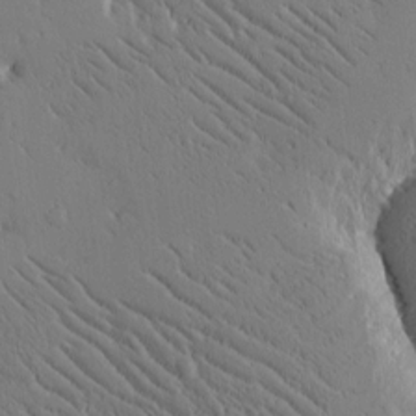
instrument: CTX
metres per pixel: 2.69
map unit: Htu
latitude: -2.1038
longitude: 175.5966
